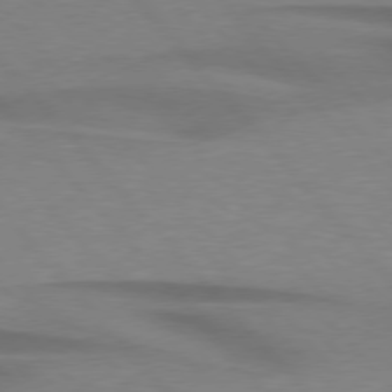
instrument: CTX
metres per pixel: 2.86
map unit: lApd
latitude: 76.4412
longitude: -86.6868
